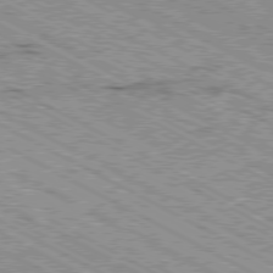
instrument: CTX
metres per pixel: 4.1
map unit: Ap
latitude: -80.4818
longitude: -52.6113
